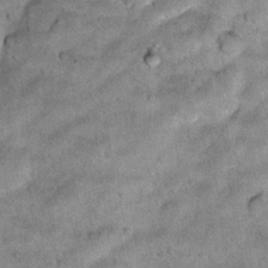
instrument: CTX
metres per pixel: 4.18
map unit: Hto
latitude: 11.5560
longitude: -36.8380
